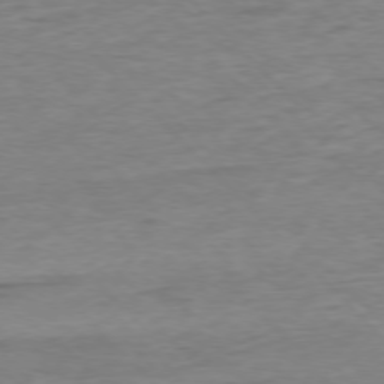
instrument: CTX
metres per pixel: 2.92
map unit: Ap
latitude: -76.8408
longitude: -89.1215
